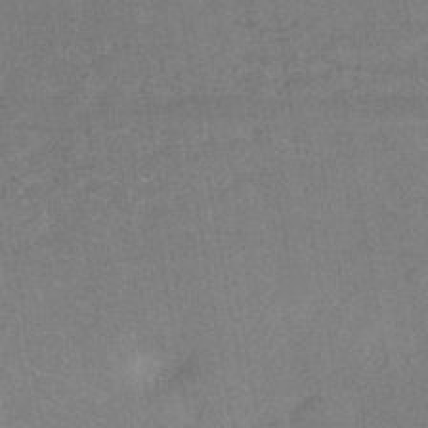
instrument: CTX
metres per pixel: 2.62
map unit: HNhu
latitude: -40.9919
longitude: 91.6533
